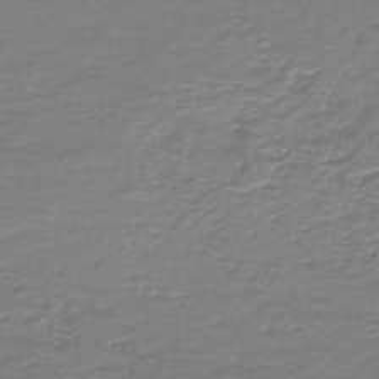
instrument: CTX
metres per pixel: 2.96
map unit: HNb
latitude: -47.3131
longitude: 52.3495
